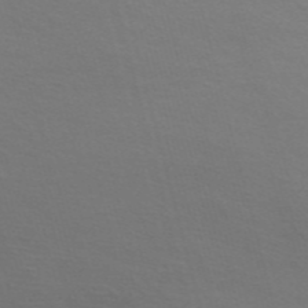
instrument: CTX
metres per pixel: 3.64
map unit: Nve
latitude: -57.1620
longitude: 63.7666
